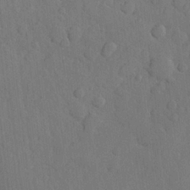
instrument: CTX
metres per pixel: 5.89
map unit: Hve
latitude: 24.4790
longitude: 149.6722
